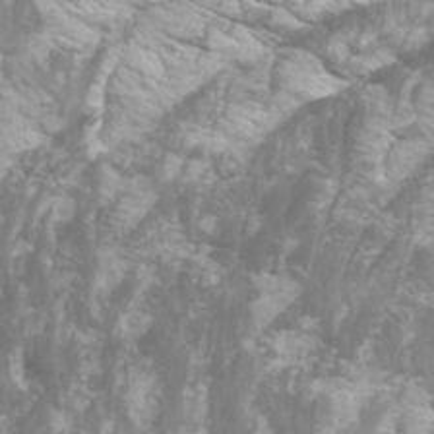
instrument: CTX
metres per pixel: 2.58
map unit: Htu
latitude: -5.5966
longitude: -75.3671
